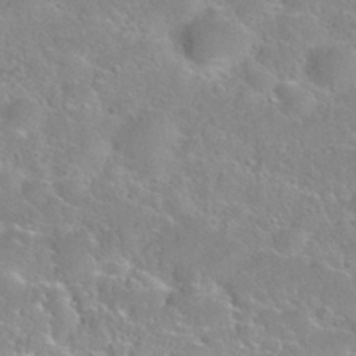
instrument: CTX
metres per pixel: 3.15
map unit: Nhu
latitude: 28.2522
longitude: -52.3467
